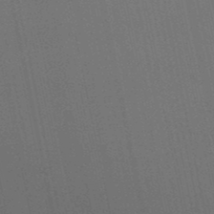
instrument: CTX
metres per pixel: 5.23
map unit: lHb
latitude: -48.8408
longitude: 69.0297
